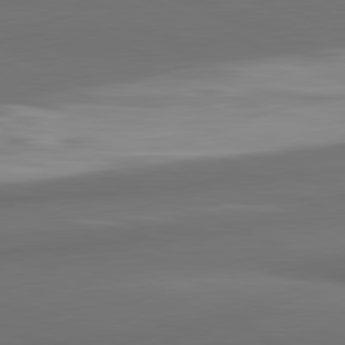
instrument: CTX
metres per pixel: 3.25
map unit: lApd
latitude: 81.8394
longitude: 172.6518
